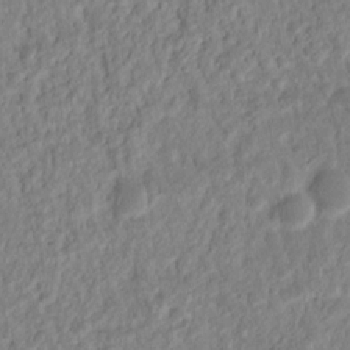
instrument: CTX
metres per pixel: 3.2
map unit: eHh
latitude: 14.7625
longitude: -72.7058
